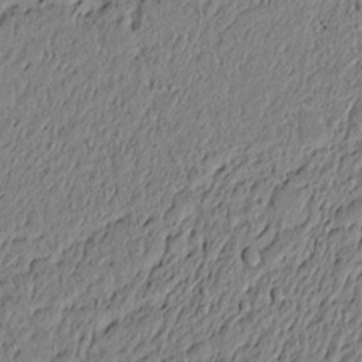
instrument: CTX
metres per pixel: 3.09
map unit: lAvf
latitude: 5.9717
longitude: 167.0864
